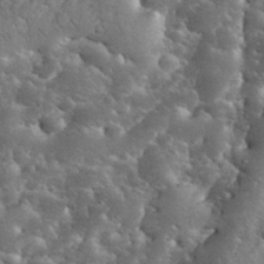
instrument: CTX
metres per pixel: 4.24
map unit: eHh
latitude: 34.3467
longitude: -65.8583
